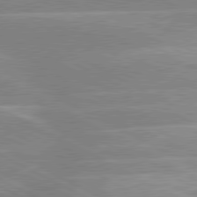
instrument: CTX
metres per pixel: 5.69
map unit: lApd
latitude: 80.5546
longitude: -124.9891
